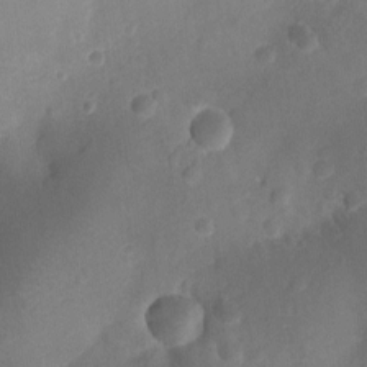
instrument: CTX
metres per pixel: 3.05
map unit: Ht
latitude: -10.5007
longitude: -22.4979
